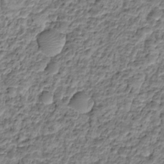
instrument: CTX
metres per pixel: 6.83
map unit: HNhu
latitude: -21.5777
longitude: 84.9541
